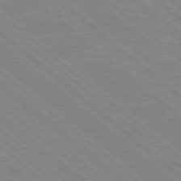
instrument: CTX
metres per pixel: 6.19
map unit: Hpe
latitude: 78.1011
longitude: -123.6505
